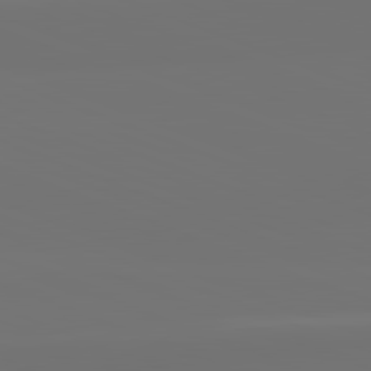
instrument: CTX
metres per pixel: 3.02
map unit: lApd
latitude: 82.2711
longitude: 154.6519
